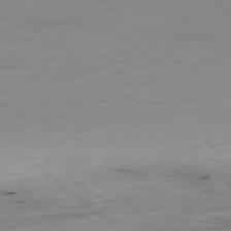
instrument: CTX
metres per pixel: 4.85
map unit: Ap
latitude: -78.3684
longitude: -87.7827
